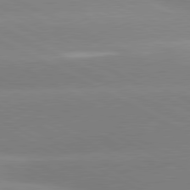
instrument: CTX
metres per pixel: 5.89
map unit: lApd
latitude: 80.7435
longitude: -154.0444
